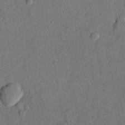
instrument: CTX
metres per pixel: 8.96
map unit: lHvf
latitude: 21.1970
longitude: 144.8975
